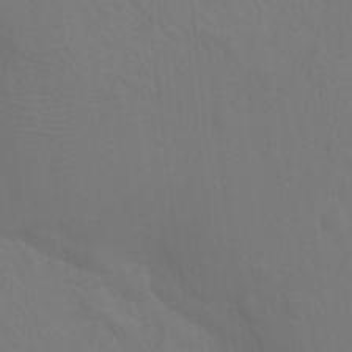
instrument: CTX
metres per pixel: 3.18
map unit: Hto
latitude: 18.9513
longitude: -39.6316
